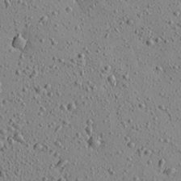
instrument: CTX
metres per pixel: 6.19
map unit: Aa
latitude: 22.7246
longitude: -140.0444
